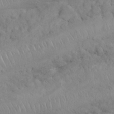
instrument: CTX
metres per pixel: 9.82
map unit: Nhu
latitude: 23.0647
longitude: -66.6868
